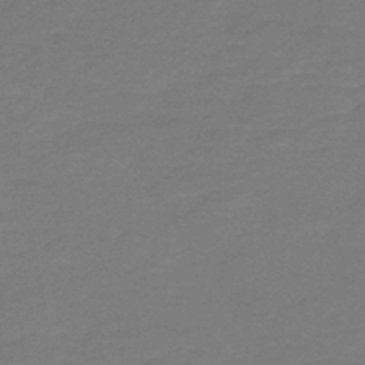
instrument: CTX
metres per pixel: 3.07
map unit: HNb
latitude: -46.8219
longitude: 53.4643
